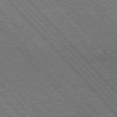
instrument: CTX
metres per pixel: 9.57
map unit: Hpe
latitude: 76.3467
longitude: -169.7072
